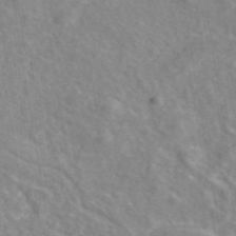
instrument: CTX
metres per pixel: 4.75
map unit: eAb
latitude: 46.1767
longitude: 111.0297
